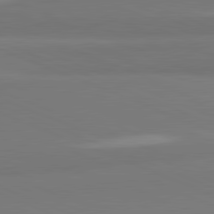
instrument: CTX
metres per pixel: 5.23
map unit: lApd
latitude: 81.9717
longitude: 176.8219
